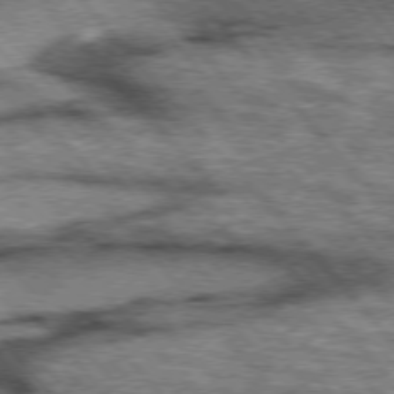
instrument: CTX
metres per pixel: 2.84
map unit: lApd
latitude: 75.6505
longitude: -49.8772
